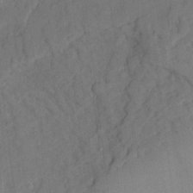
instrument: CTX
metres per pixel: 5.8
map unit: Ave
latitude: 23.5938
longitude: -133.4049
